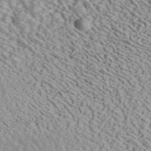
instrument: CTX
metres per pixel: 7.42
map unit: ANa
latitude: 40.6301
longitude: 18.8975
